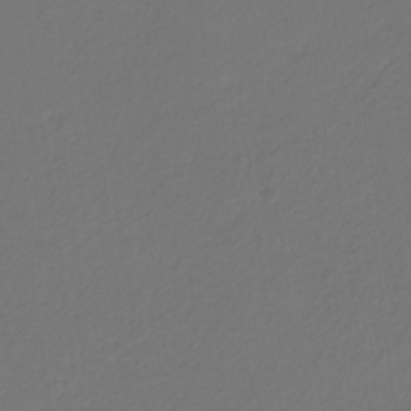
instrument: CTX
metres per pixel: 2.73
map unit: eHb
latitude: -30.3117
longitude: 64.6897
